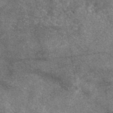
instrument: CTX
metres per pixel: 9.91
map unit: eAb
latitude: 47.5560
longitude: 122.1417
